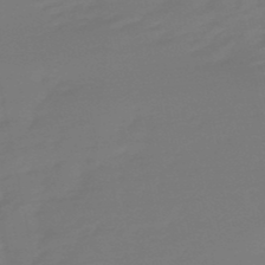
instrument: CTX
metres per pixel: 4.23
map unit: lHb
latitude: -49.5777
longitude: 78.8597
